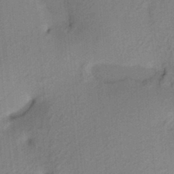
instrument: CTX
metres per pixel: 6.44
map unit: HNhu
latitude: 13.8017
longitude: 10.4251
